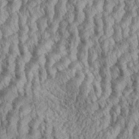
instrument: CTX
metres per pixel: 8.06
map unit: eHh
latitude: 35.4426
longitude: -138.1389
